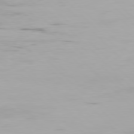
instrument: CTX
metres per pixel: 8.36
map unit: Hpe
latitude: 76.9891
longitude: -134.3467
